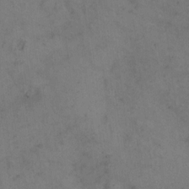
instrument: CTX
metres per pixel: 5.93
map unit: eHh
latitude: 10.8947
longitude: -63.2348
